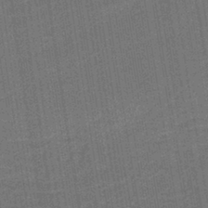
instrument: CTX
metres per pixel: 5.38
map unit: lHb
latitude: -37.6155
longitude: 57.1809
